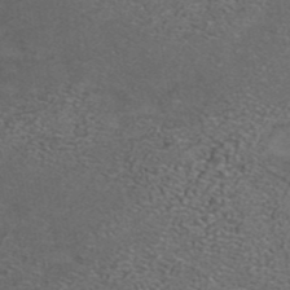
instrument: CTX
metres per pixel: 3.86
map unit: ANa
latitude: 42.4223
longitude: 25.3887
